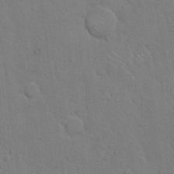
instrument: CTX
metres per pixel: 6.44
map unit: Hto
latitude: 8.5357
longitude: -61.1403
